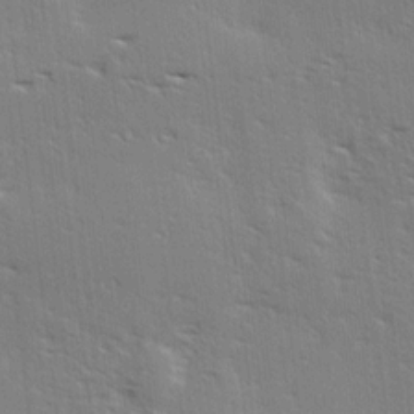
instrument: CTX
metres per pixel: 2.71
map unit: Ave
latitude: 17.5938
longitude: -138.1956
